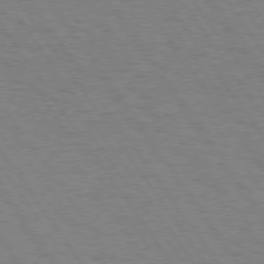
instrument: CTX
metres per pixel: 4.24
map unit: Hpe
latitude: 74.6113
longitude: -136.8758
